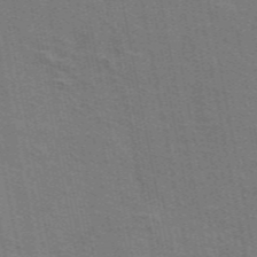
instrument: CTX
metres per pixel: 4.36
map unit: ANa
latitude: 49.6694
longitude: -75.6316
